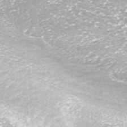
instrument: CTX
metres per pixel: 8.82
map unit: ANa
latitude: -41.5966
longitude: 104.0850
